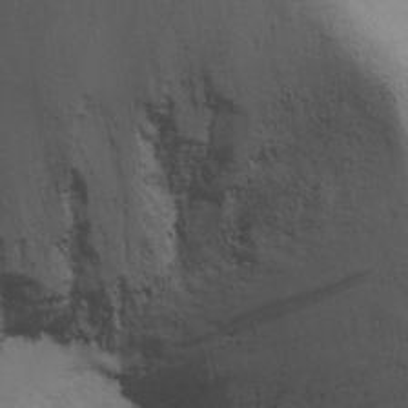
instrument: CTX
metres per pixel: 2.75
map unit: Ave
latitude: 13.0459
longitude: -102.7624
